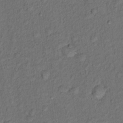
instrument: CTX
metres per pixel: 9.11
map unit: Hto
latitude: 15.5560
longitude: -31.1404
